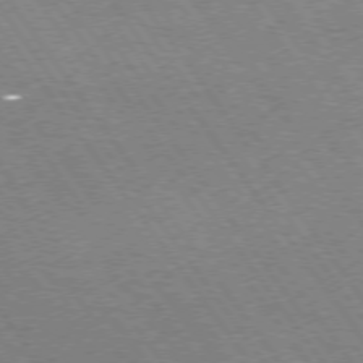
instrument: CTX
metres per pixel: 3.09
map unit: Hpe
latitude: 73.2726
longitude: -140.9702
